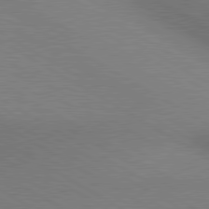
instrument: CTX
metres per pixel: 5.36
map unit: lApd
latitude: 80.2333
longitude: 125.6344
